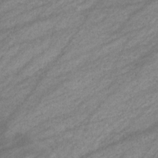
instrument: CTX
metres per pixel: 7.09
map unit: eHb
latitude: -33.3888
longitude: 70.6519
